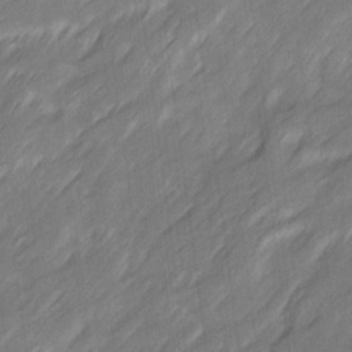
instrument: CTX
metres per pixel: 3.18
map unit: Ave
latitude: 16.4034
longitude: -136.0822
